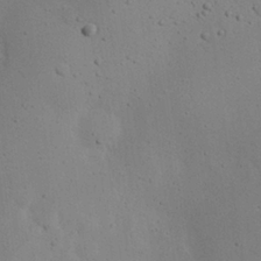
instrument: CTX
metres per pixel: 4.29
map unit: eHh
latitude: 24.5545
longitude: -72.2145
